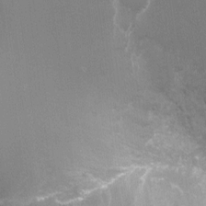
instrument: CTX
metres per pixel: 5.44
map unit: Nhu
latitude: -22.0472
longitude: -72.2901
